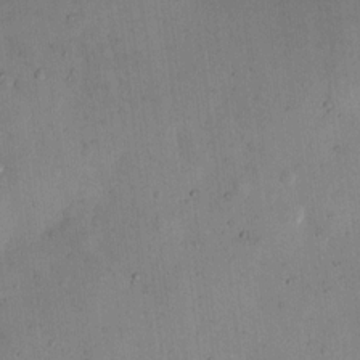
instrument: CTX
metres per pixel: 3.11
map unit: eHh
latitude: 11.6127
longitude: -61.8961
